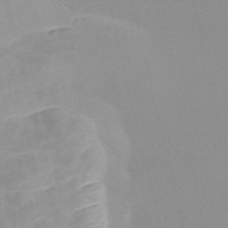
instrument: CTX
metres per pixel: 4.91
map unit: Nve
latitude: -57.1431
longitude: 59.5966
